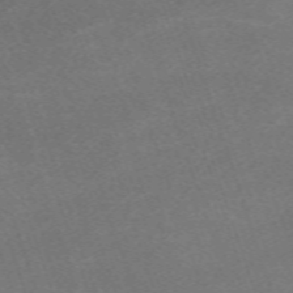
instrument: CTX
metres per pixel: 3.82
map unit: eHh
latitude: -64.6519
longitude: 50.0850
